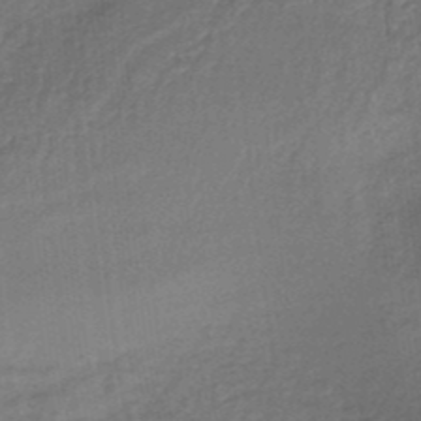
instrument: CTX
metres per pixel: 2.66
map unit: lHb
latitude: -35.8800
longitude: 60.8030
